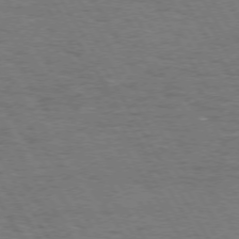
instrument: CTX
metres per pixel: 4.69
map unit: Hpe
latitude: 72.5924
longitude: -123.5182
